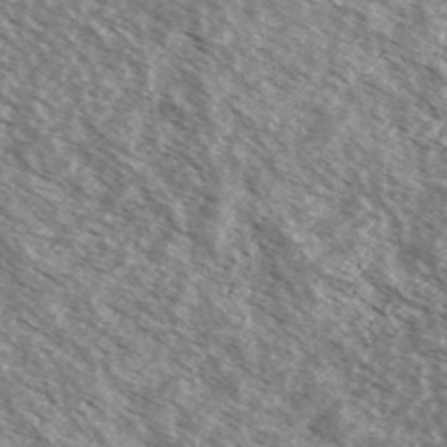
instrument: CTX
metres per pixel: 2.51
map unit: Ave
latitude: 38.1389
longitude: -109.9150
